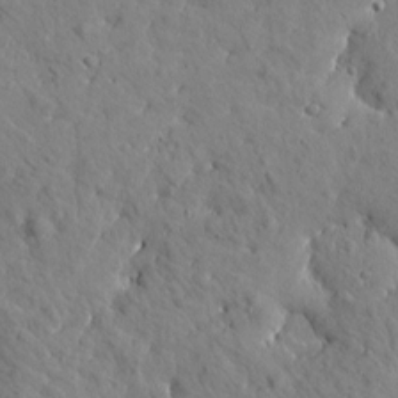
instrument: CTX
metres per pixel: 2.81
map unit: Htu
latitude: 1.6882
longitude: 178.4062
